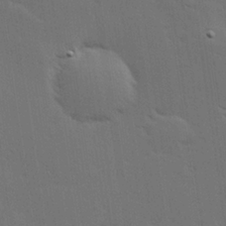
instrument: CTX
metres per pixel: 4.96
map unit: Hve
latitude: 27.2726
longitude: -94.2712
